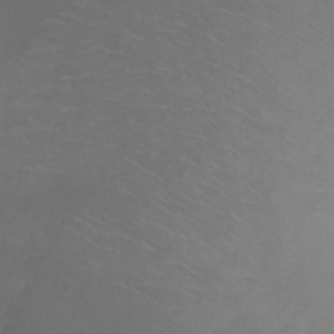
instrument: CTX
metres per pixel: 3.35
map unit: Ht
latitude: -9.4643
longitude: -35.5938
